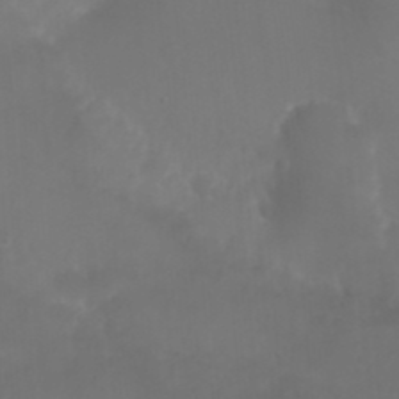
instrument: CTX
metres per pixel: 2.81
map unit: Nhu
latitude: 25.0836
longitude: -62.7813
